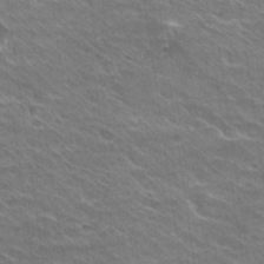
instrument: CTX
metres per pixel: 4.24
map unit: Hto
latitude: 30.1011
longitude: -43.1025
